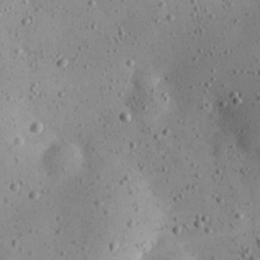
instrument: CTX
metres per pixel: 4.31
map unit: eHh
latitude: 23.1970
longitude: -67.4426
